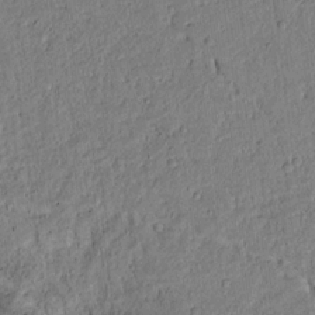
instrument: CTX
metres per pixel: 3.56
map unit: lAvf
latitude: 4.6113
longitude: 164.7652
